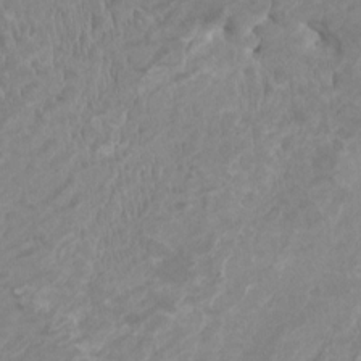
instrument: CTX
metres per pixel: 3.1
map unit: HNhu
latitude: 3.7260
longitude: -3.5749
